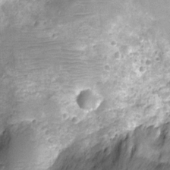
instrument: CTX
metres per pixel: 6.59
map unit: Nhu
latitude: -12.1228
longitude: -23.4237
